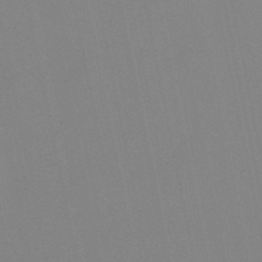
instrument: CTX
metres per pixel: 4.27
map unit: lHb
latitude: -49.5210
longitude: 70.4251
